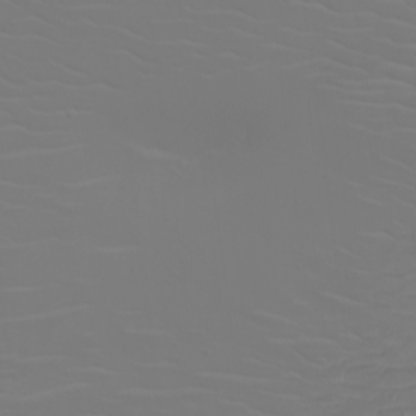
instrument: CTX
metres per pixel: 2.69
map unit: eHh
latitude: -5.4076
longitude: -84.0255
